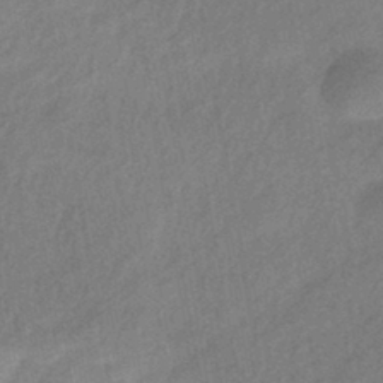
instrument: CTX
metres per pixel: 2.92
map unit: eHb
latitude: -42.5195
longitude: 84.3117
